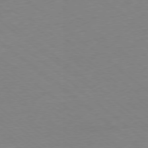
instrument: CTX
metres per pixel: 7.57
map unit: Ap
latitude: -78.2361
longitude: -95.6505
